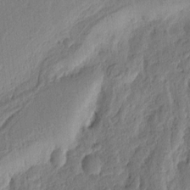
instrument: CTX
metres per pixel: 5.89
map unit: Ht
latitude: 10.6302
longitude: -76.4223
